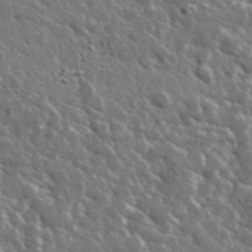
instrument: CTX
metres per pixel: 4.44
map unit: lHvf
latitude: 36.8191
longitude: -88.7625
